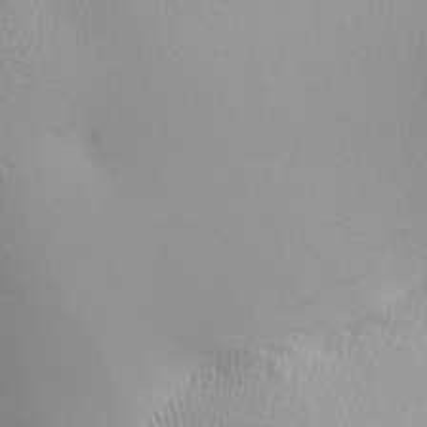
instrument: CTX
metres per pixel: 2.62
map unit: lAa
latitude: -5.3698
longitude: -122.1389
